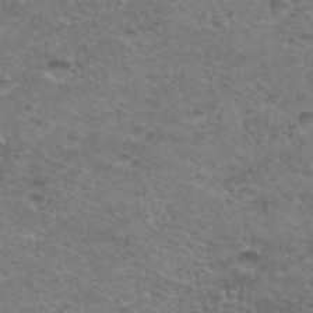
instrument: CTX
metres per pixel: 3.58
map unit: Hto
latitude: 36.7058
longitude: -47.1592
